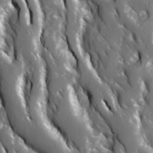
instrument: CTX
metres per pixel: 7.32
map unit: Ave
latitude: 15.8584
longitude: -130.9325
